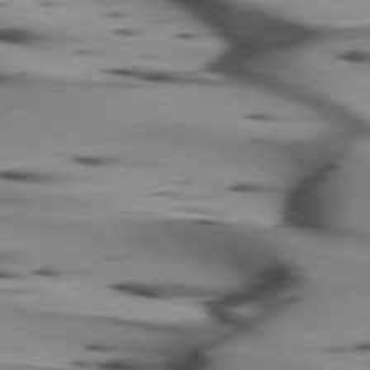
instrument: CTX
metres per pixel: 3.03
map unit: lApd
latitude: 75.2537
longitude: -65.4615
